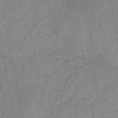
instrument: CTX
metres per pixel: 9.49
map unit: HNb
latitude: -45.5966
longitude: -38.8002
